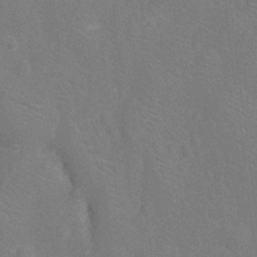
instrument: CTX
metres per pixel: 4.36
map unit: Nhu
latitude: -13.8234
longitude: -25.1214
